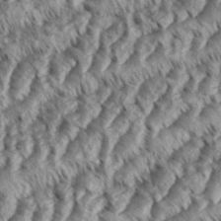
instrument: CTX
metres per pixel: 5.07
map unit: eHh
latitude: 36.0444
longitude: -138.2145
